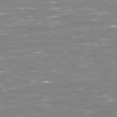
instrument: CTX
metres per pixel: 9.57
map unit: Hpe
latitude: 72.8002
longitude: -126.9514
